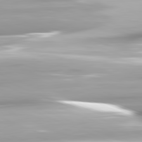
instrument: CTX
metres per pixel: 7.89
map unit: lApd
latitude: 81.7827
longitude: -147.4994
